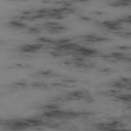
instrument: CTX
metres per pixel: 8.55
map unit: Hpe
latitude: -74.3496
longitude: 2.8596
